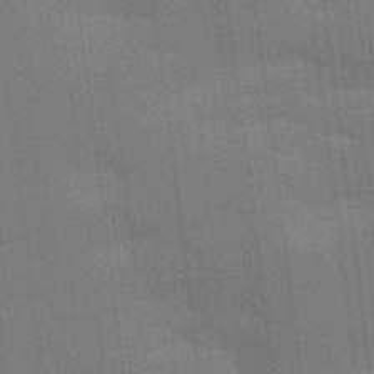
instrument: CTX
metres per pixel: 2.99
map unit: Aa
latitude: 33.6316
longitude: -143.2915
